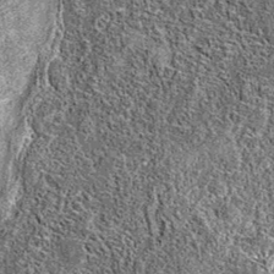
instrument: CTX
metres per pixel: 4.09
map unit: eAb
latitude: 37.0269
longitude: 105.6722
